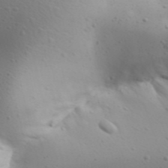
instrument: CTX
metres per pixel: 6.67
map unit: Aa
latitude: 32.0822
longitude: -143.5749
